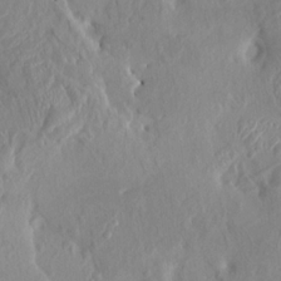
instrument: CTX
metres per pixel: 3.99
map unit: HNhu
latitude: 7.3293
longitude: -1.2348
